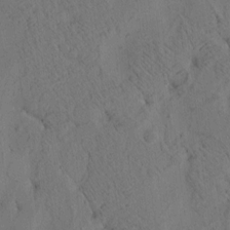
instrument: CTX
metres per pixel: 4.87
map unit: eHh
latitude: 3.1970
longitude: -78.7247
